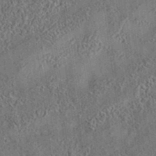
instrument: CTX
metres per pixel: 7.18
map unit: eAb
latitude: 35.2726
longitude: 109.2376
